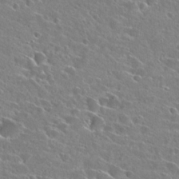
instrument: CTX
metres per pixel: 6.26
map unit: Hto
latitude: 25.4237
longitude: -43.5560
